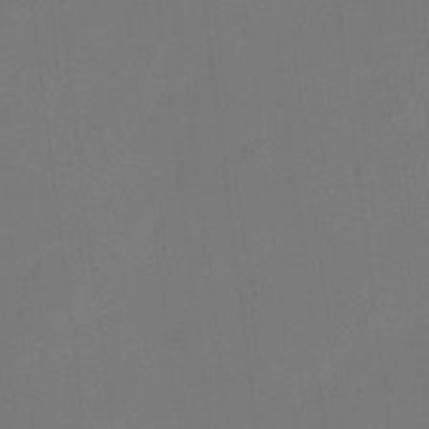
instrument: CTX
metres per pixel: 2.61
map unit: eHh
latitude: 5.1403
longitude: -68.5168
